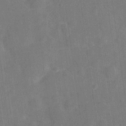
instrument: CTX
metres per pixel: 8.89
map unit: Hve
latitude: -28.2362
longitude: 92.9920
